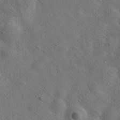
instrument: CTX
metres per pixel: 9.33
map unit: Hto
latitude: 18.1955
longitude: -53.7828
